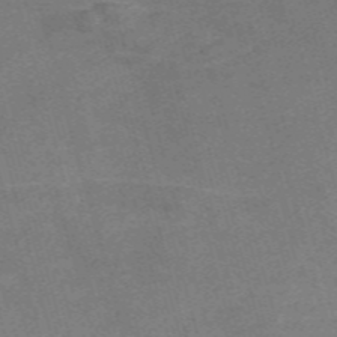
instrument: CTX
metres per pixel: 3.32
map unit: Nve
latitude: -59.1053
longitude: 65.0109
